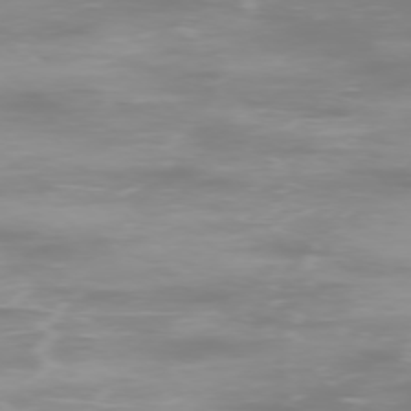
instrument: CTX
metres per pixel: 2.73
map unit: Ap
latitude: -76.6896
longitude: -73.8395
